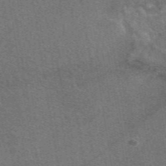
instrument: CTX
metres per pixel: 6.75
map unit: eAb
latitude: 48.3845
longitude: 115.0108
